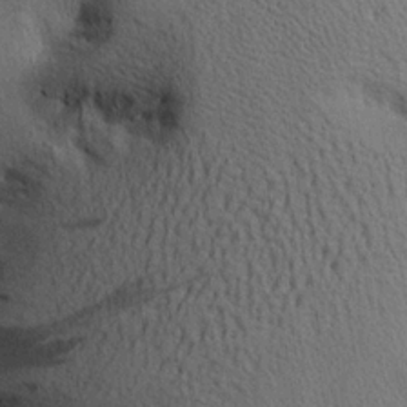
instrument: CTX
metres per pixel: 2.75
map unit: Aa
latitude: 22.2522
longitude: -144.7624
